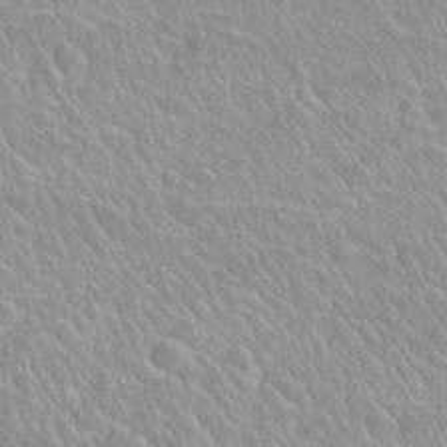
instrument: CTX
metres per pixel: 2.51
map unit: Nhu
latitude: 28.1389
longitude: -52.5735
